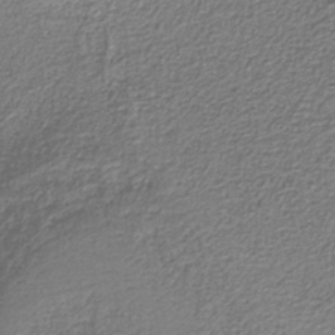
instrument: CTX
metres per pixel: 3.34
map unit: eAb
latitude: -38.4818
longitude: 52.5951
